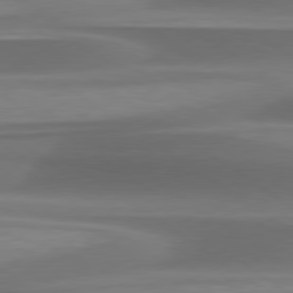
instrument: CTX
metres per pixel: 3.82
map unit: lApd
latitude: 79.7261
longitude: -86.5357
